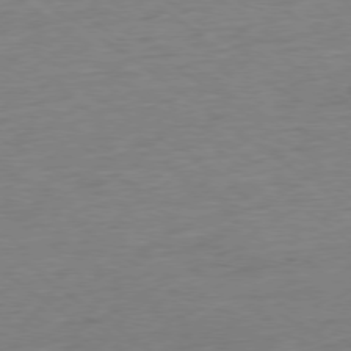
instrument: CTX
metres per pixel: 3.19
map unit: Ap
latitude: -78.3684
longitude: -82.1199
